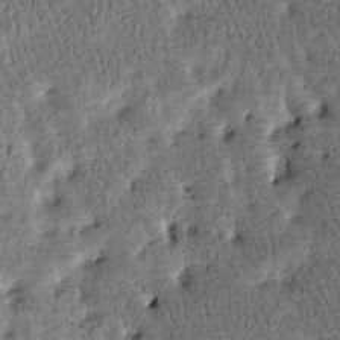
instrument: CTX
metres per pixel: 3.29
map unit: Htu
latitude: -3.7288
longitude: 176.3306
